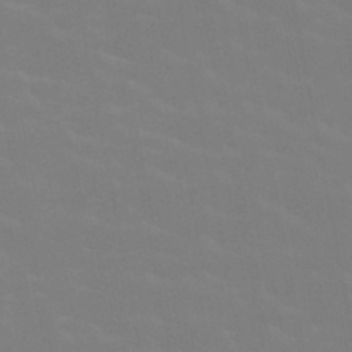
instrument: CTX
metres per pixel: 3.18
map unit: HNb
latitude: -49.3699
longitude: -48.2334
